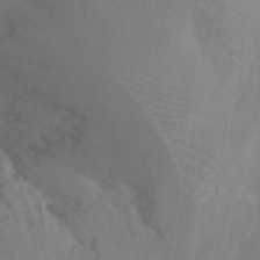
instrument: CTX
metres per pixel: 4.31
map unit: Nhu
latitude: -13.1431
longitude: -66.1766
